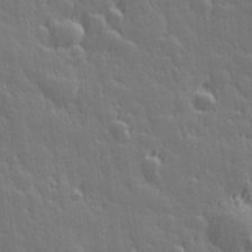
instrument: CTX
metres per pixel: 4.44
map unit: Hve
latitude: 26.9514
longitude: 144.9542
